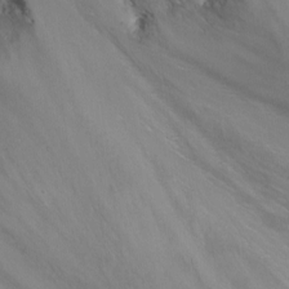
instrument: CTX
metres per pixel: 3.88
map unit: Nhu
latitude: -6.0850
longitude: -49.6883
